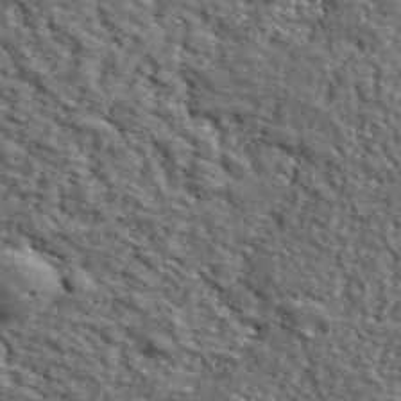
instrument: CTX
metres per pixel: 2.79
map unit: lHvf
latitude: 39.4426
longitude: -86.9891
